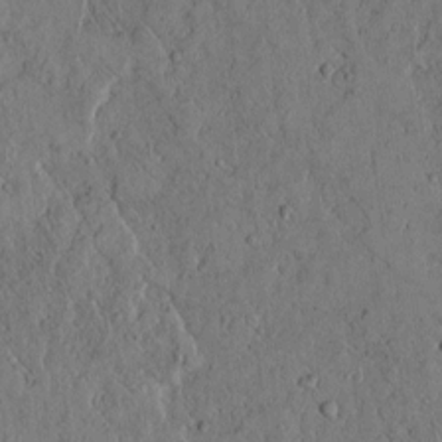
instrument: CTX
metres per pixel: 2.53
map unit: lAvf
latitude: 5.1025
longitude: 159.3509
